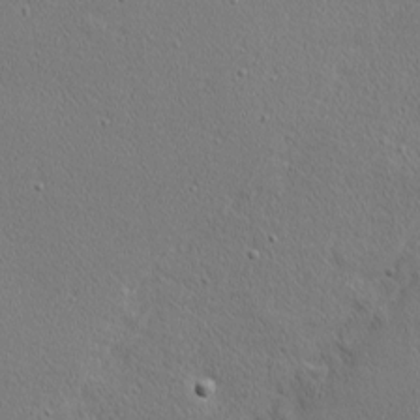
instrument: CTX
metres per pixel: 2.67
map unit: Nhu
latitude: 1.2537
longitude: -77.8205
